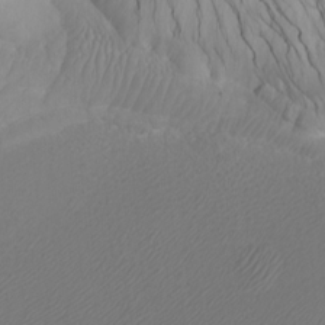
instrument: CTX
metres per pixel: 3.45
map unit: Htu
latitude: -7.1242
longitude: -68.7813
